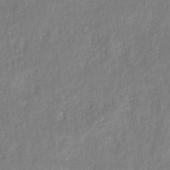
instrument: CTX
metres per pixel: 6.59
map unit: HNhu
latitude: -28.5007
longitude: 73.8611
